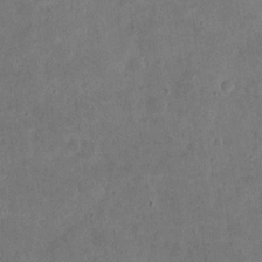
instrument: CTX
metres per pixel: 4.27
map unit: eHh
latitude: 5.3104
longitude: -71.6505
